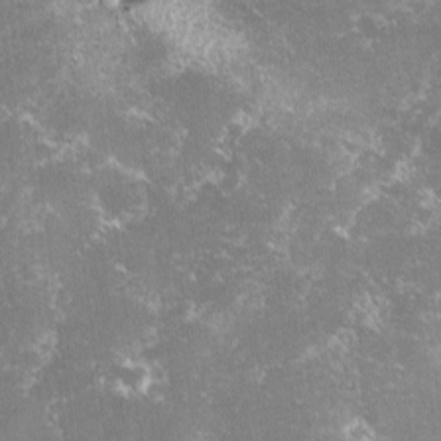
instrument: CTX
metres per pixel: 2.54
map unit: lHvf
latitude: -14.6330
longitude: -99.1970
